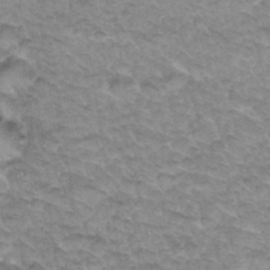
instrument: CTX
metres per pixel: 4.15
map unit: Hto
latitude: 34.6112
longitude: -47.6694
